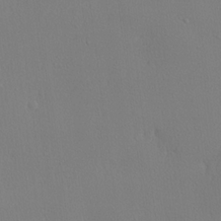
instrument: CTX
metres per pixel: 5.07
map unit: lHvf
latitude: 21.6316
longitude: 141.9745
